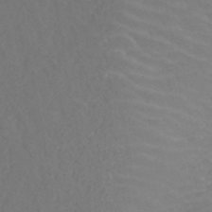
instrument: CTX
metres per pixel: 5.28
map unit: ANa
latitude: 42.9136
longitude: 28.1039
